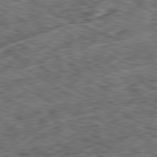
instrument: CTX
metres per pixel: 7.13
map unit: Ap
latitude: -80.8030
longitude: -73.7261
